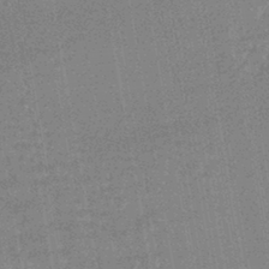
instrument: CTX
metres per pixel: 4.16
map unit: HNhu
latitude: -43.1809
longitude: 99.1998
